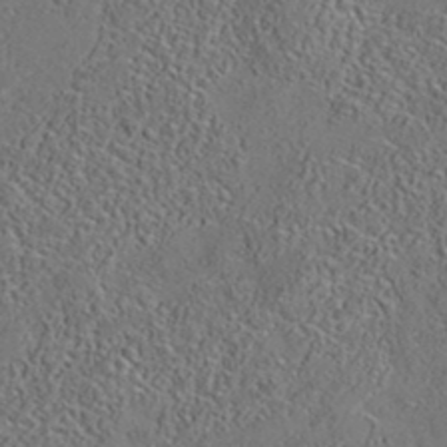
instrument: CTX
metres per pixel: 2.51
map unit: eAb
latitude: 35.3859
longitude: 109.8233
